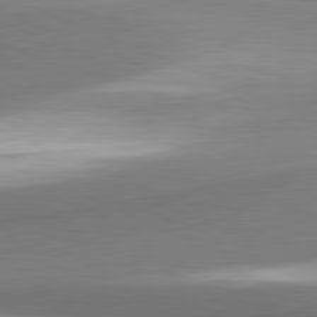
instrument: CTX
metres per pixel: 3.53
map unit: lApd
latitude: 81.8016
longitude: 165.2943
